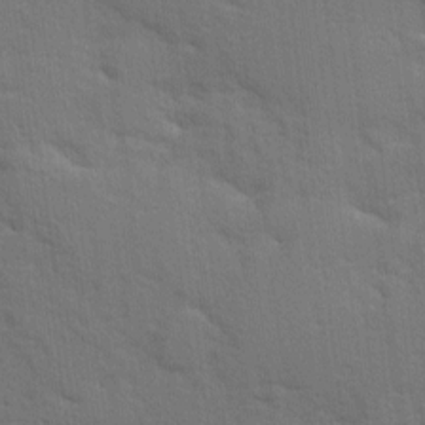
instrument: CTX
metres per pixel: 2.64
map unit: Ave
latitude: 10.1389
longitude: -102.6112
